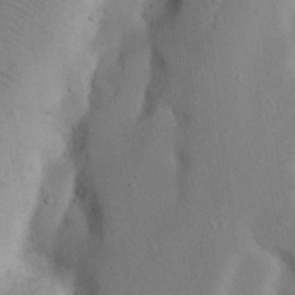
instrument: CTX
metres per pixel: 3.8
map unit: Nhu
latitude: 20.2145
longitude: -73.8206
